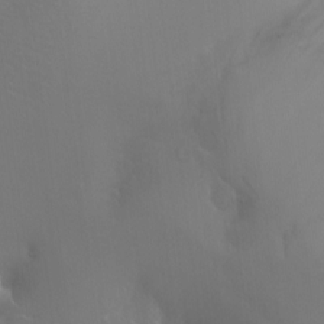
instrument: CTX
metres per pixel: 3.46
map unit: Ht
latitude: -11.4832
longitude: -44.8569
